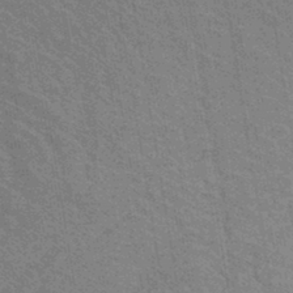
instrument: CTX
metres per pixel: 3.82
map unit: lHb
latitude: -40.5951
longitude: 75.6911
